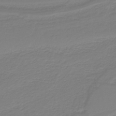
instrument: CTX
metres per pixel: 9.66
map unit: HNb
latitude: -38.2173
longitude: 54.3873
